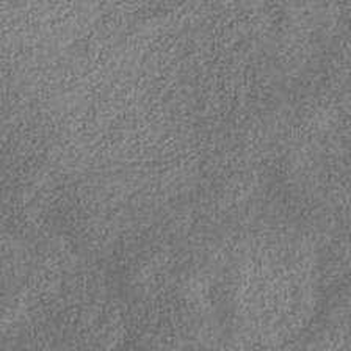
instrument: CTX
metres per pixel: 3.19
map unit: eHb
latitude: -31.3320
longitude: 72.1983
